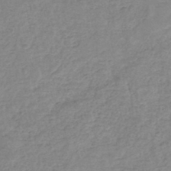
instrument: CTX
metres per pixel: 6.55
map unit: eHh
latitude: -45.5021
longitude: -29.4804
